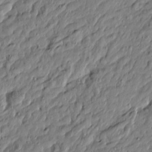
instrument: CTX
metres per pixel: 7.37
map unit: Htu
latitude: -5.5210
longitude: 177.8800
